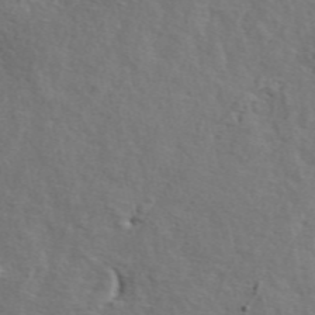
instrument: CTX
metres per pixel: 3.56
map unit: ANa
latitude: 48.9325
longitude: -76.2711
